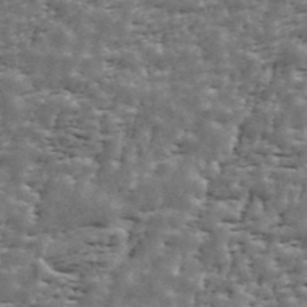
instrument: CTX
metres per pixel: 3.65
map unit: ANa
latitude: 43.3104
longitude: 47.1620
